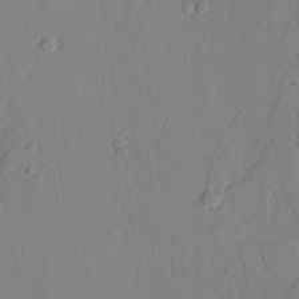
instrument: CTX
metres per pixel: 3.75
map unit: lAvf
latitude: 24.8569
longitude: -110.9136
